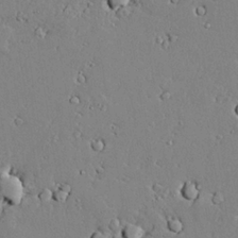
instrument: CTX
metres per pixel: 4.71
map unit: lAvf
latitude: 24.5545
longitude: -110.1578
